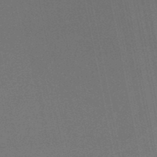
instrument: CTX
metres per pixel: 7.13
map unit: lHb
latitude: -48.8219
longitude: 68.7841
